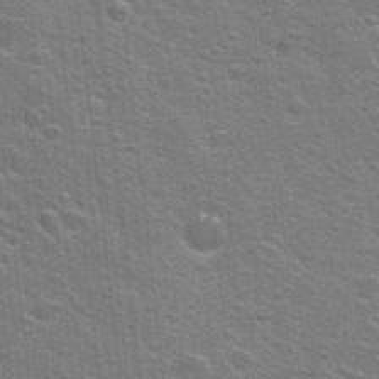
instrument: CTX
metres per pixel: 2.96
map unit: Hto
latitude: 23.2915
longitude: -47.2915
